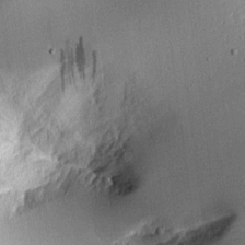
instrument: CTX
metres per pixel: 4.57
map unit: Aa
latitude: 10.6113
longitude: -128.5735
